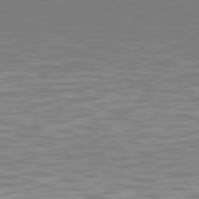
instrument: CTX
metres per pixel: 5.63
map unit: Hpe
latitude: 77.8583
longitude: -162.5546
